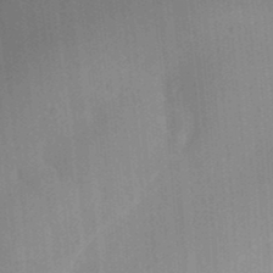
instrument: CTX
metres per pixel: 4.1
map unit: Ave
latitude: 23.1592
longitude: -136.4034
